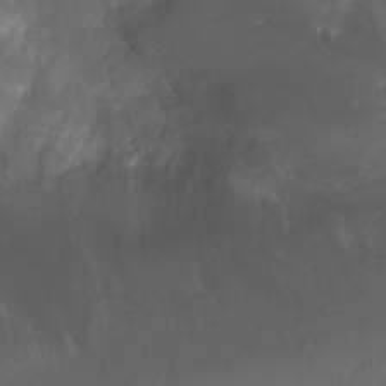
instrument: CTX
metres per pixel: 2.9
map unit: Ht
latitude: -1.3699
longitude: -18.8758
